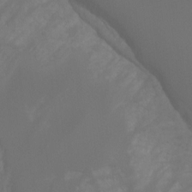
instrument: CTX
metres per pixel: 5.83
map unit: Hto
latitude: -7.6910
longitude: -51.7449
